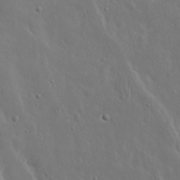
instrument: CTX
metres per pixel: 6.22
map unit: Nhu
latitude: 19.1781
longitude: -72.9325
